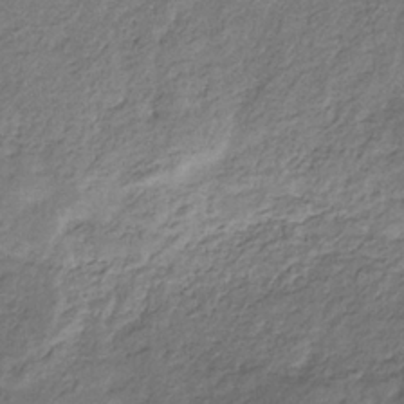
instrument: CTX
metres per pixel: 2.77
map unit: eHb
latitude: -30.4629
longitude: 68.7463
